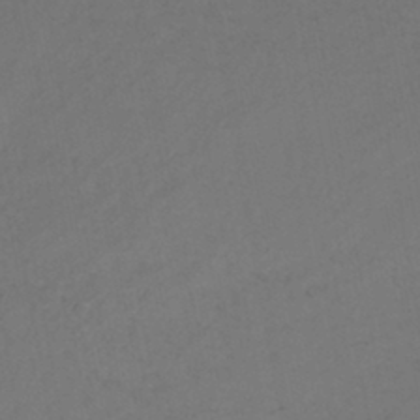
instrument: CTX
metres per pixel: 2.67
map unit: HNb
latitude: -44.0661
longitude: -44.6301
